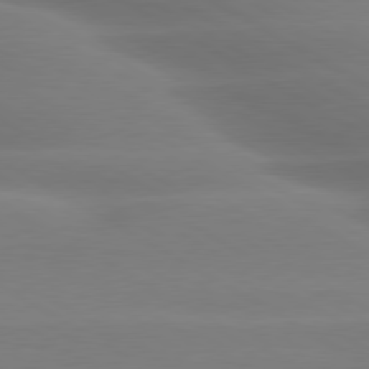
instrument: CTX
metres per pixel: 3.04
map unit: lApd
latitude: 79.9339
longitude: -124.4412
